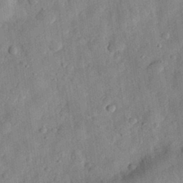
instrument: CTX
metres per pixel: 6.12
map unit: eHh
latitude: 30.1011
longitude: -75.8394
